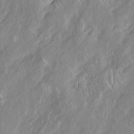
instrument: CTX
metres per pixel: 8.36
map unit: Htu
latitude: -6.3117
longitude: 152.2928
